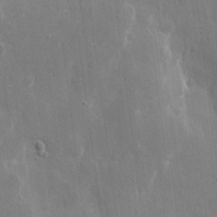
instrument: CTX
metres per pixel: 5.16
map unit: eHh
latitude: 9.7828
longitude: -70.5168
